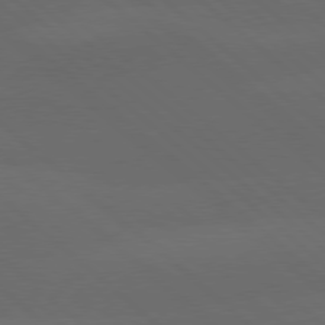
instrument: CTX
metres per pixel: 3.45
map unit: lApd
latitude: 78.0444
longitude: -56.4034
